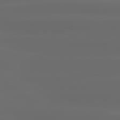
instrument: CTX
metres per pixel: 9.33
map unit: lApd
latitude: 81.0458
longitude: -137.5560
